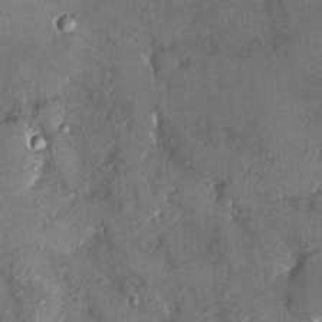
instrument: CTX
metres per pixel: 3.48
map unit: HNhu
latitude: 3.8205
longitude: 6.9353
